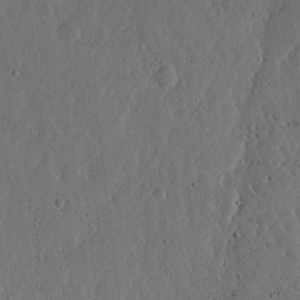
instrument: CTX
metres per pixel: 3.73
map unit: lHvf
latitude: 19.5938
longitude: -114.7057
